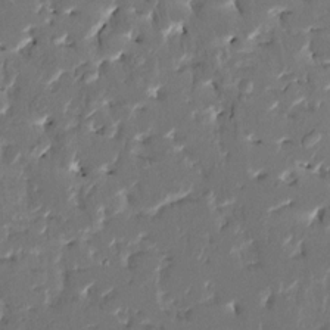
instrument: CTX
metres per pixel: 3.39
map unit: HNhu
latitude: 4.1011
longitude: 8.4062
